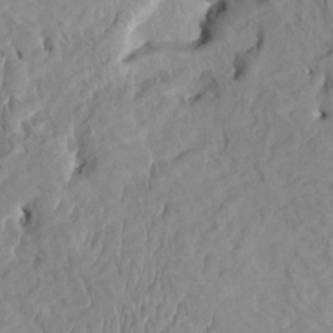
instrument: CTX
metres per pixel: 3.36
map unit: HNhu
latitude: 4.1578
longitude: -3.4048
